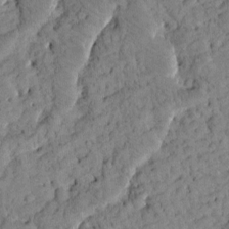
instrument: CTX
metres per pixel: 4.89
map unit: Htu
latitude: -3.9556
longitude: 173.5777
